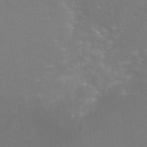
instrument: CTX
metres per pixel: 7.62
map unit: Nhu
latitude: 24.7624
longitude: -54.1767
